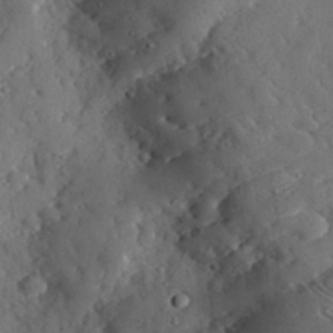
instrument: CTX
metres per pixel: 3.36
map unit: lHvf
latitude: 32.3278
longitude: -85.0836
